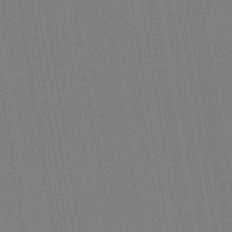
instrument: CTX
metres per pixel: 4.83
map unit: lHb
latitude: -48.6708
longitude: 73.5021
